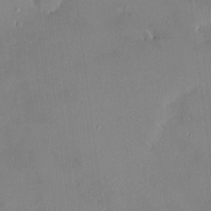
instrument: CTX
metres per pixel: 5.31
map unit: HNhu
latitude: 7.3671
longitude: 4.8597
